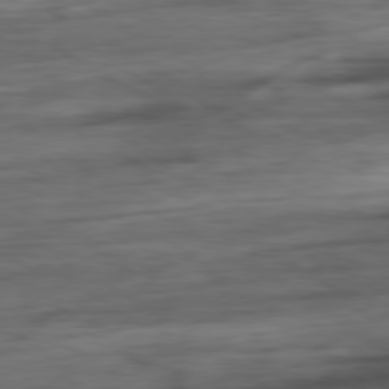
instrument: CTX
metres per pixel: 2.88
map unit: Ap
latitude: -80.6141
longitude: -69.5938
